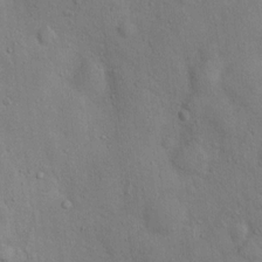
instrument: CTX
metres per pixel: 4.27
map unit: Nhu
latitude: 12.8569
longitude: -26.6869
